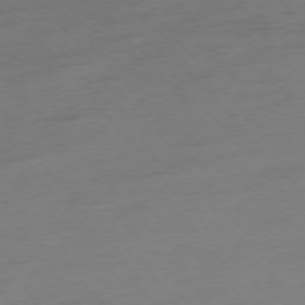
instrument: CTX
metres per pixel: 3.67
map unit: Hpe
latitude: -75.9556
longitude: -11.9717
